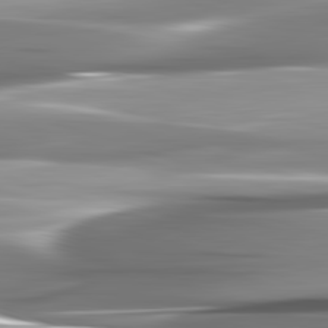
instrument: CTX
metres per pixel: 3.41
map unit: lApd
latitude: 82.6112
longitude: -141.2537
